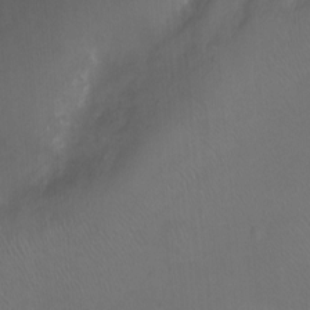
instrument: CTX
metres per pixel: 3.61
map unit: Nhu
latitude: -12.4440
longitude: -41.2914
